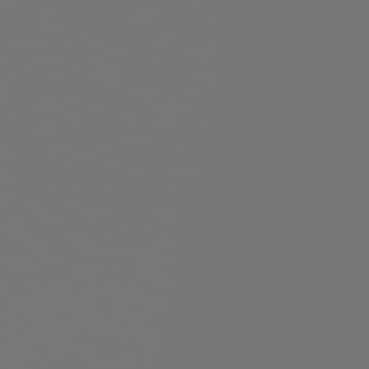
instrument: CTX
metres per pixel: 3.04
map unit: Hpe
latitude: 78.4034
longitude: -177.4426
